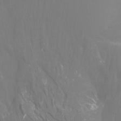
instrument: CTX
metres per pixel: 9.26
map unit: Htu
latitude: -12.4440
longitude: -47.8584
